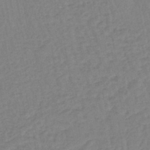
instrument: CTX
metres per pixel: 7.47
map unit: eHb
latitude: -45.2187
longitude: 80.3873
